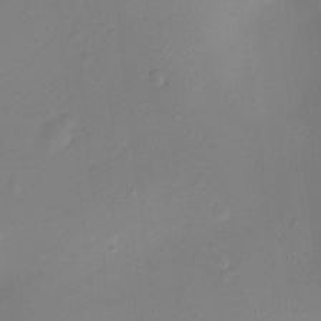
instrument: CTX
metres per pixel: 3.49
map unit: Ht
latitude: -6.4629
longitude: -20.6491
